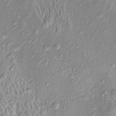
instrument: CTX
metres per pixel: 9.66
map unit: Htu
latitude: -5.8800
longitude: 158.5952
